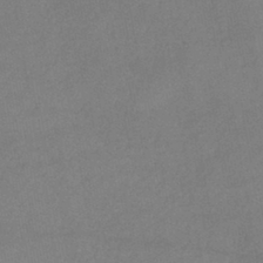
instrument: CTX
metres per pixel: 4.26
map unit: lHb
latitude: -41.7855
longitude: 73.2376
